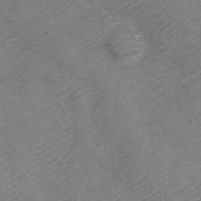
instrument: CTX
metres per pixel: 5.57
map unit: Nve
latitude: -21.0675
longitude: 106.1984
